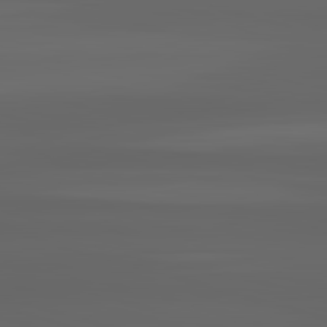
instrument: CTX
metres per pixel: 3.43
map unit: lApd
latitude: 83.0836
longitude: -133.8961
